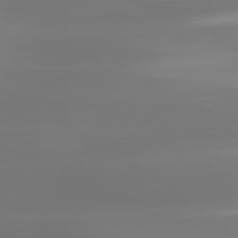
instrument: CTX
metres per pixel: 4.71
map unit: lApd
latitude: 81.0458
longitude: -134.8380
